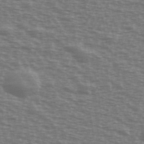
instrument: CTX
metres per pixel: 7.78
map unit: Ave
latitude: 38.3845
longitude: -113.0269
